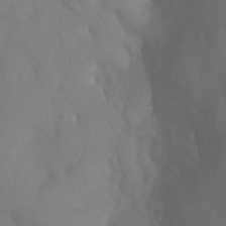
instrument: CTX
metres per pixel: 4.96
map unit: Ht
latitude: -4.0661
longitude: -27.9906
